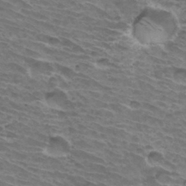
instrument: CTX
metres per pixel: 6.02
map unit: Hto
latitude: 33.7072
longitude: -43.3104
